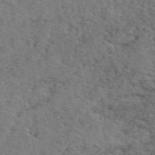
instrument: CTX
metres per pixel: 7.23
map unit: eAb
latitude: 48.1767
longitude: 106.0850
